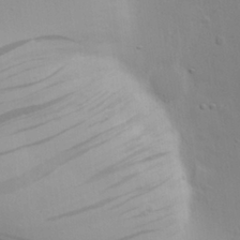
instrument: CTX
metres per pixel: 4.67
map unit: eHh
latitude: 25.6127
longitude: -69.8583
